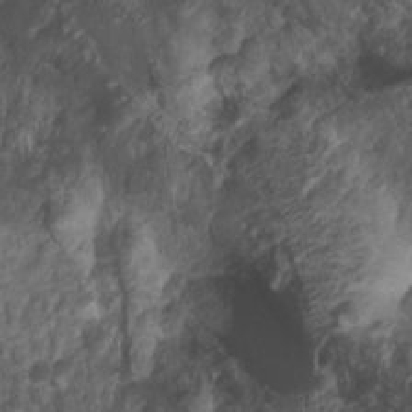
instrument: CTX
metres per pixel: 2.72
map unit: Nhu
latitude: 7.4426
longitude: -21.5938
